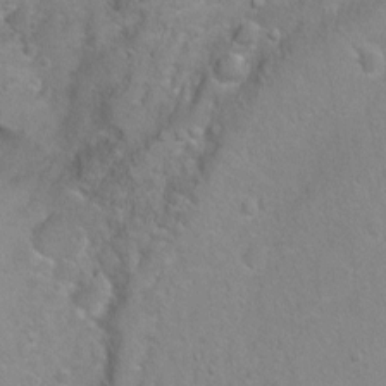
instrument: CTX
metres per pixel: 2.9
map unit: Ht
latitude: -6.6329
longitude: -36.1011
